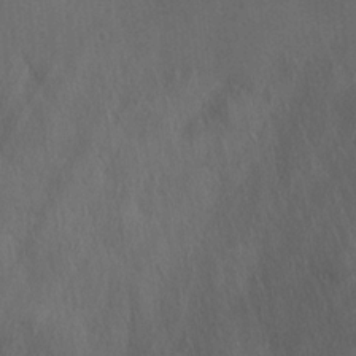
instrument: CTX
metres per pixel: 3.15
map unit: Ave
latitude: 22.4979
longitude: -136.6302
